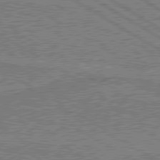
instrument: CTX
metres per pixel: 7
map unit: lApd
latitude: 79.8017
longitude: 168.7652
